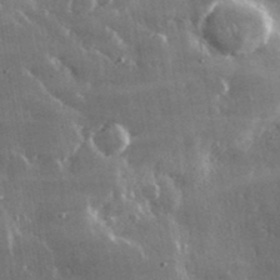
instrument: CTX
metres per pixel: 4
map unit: lHvf
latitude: 31.6127
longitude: -91.1025
